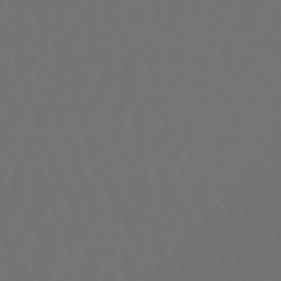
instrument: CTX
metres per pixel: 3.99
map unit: lHb
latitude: -47.8800
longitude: 79.9745
